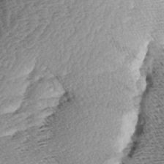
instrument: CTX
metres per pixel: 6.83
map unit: Aa
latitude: 8.4412
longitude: -140.7246
